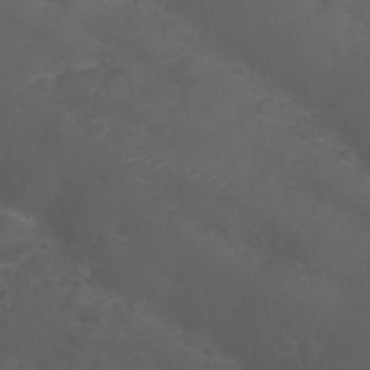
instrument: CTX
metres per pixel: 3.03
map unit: Nhu
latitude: 28.2711
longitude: -55.8205
